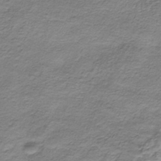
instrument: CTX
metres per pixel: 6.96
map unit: HNhu
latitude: -40.7841
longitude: 109.3132
